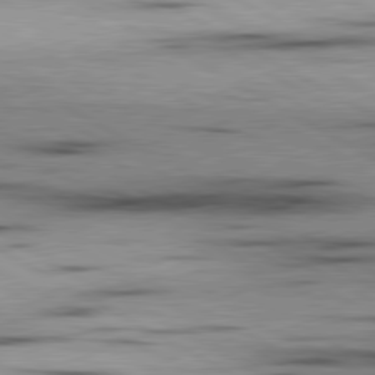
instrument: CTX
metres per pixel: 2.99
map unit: lApd
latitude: 80.2522
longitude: 157.2376
